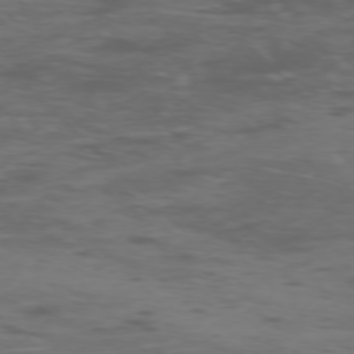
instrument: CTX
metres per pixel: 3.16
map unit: Ap
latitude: -76.2173
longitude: -68.1011
